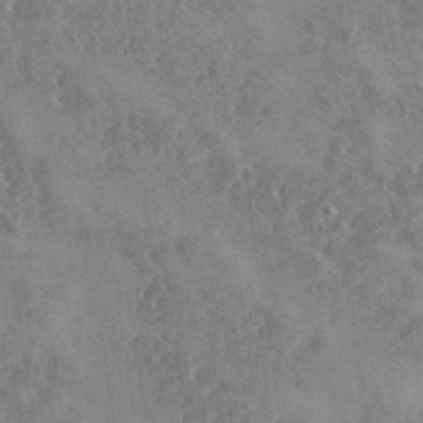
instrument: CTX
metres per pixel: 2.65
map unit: eHh
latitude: 34.5356
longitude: -134.1577
